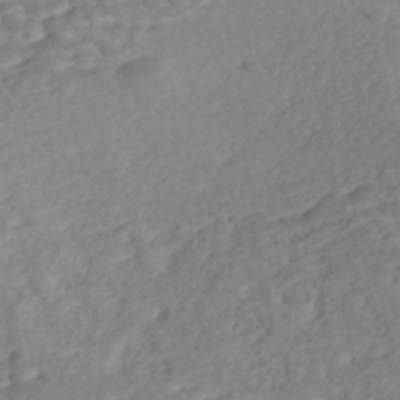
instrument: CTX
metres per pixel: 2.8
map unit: Nhe
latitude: -47.1620
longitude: -171.9717
